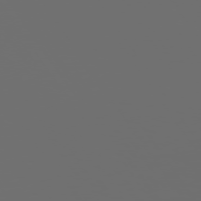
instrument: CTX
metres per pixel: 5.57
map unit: Hpe
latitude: 73.7072
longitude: -128.2144
